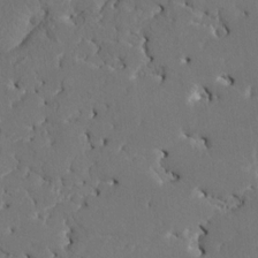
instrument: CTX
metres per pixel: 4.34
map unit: HNhu
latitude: 6.8191
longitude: -4.7624
